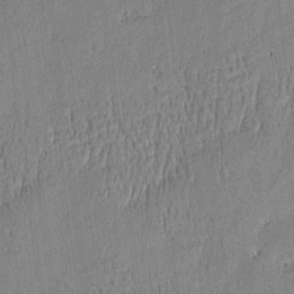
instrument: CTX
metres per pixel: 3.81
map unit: Htu
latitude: -5.2565
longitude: 175.1053
